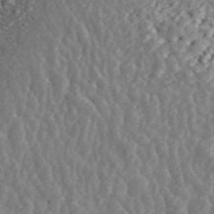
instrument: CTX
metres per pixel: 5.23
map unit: ANa
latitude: 45.2159
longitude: 23.4077
